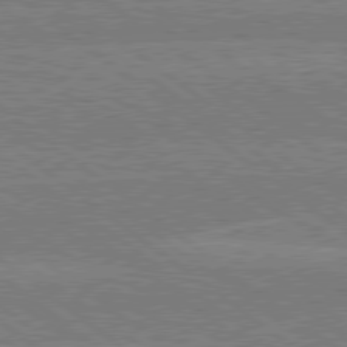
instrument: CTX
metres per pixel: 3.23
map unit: lApd
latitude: 79.0081
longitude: -160.8569
